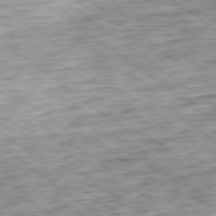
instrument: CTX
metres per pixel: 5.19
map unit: Ap
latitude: -79.4454
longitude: -76.3845
